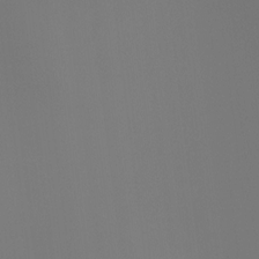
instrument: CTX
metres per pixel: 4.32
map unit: Ht
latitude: -4.4062
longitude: -61.0269
